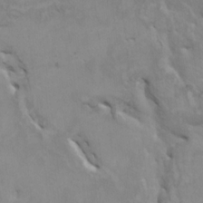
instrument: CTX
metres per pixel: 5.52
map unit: HNhu
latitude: 4.5357
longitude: -4.1578
